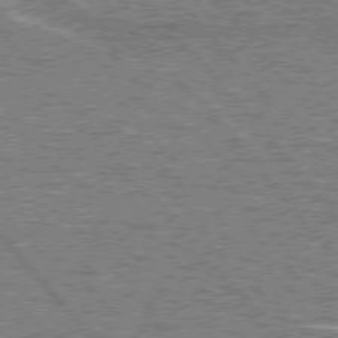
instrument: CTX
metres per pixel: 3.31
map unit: lApd
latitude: 76.5356
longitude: -80.3656
